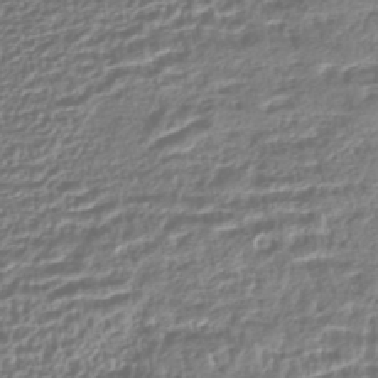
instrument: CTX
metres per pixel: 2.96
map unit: HNhu
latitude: -44.0850
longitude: 103.9745
